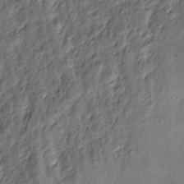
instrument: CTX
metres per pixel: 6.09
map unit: Nve
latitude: -7.1242
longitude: 174.6140
